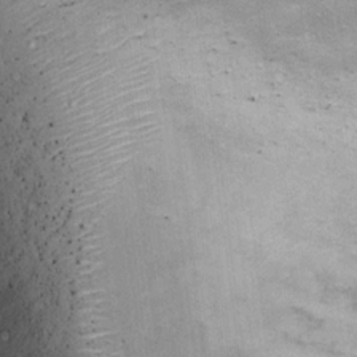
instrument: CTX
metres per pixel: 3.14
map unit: Ht
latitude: 13.6694
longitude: -40.3845
